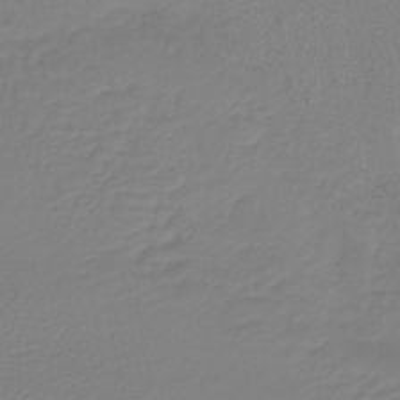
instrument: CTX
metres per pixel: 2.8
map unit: lHb
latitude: -41.8800
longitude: 60.6330
